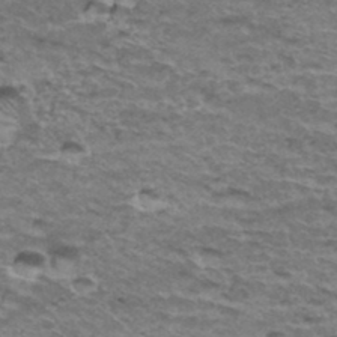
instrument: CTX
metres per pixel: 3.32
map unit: Hto
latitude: 36.3279
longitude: -42.5924
